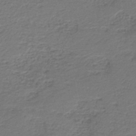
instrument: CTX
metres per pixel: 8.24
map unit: HNb
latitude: -42.9730
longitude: 50.4818
